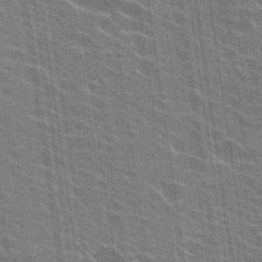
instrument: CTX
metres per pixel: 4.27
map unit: Hto
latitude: 24.7813
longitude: -43.4804
